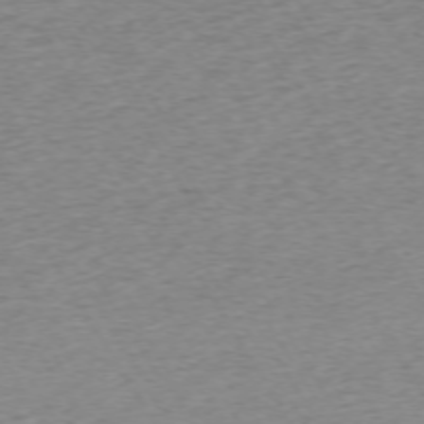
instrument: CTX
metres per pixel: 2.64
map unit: Ap
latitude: -72.8975
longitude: -68.8191
